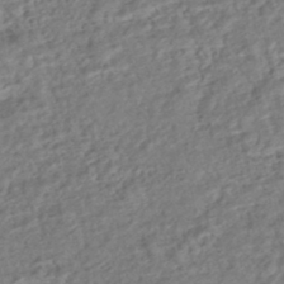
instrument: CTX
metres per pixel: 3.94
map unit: HNhu
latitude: -44.2551
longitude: 101.5966
